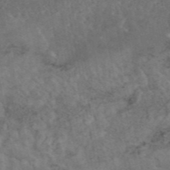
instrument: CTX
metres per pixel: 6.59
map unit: eAb
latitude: 45.2915
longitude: 124.0472
